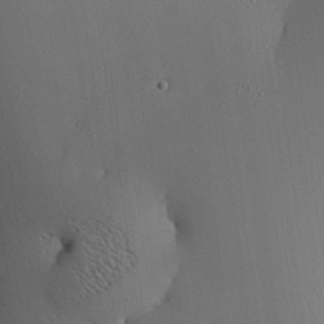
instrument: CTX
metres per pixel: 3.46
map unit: eHh
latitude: 23.5749
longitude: -91.4426
